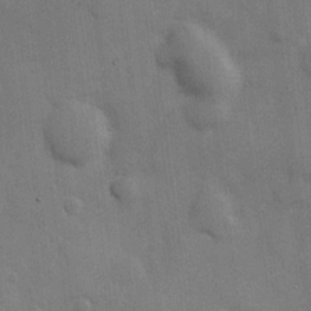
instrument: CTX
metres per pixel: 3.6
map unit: Hve
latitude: 19.2915
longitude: 151.2754
